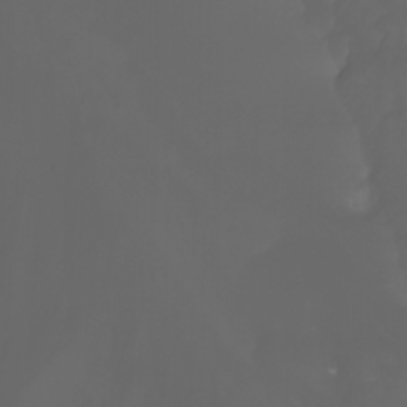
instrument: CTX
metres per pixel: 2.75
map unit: Nhu
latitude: -5.5021
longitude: -88.9514
